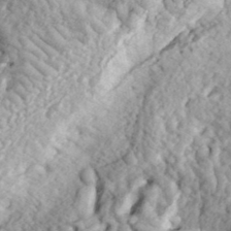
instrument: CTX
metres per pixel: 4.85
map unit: eHh
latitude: 35.9150
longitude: -79.2915
